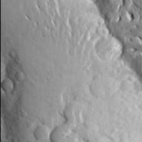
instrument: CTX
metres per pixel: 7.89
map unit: Aa
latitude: 20.2712
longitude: -149.9906
